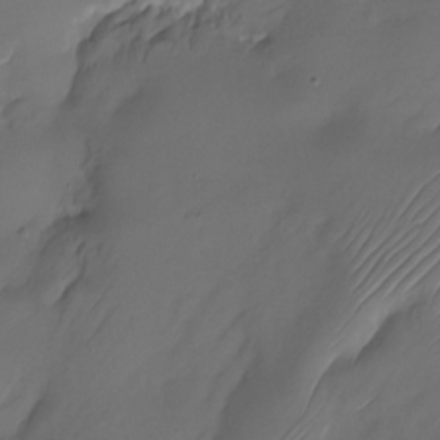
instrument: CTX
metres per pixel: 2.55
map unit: Nhu
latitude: -22.6141
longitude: -71.7449
